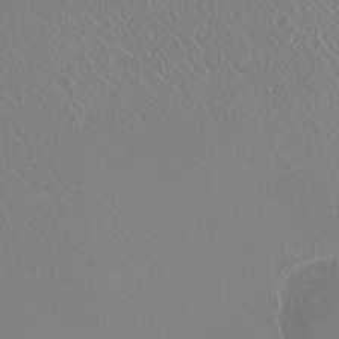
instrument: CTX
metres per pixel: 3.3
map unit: HNhu
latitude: -0.8597
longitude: -1.5938
